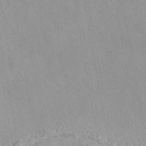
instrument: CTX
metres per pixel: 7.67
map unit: eAb
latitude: 44.5923
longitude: 115.2565
